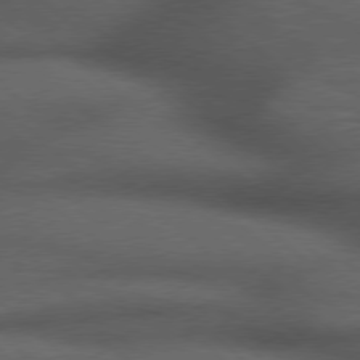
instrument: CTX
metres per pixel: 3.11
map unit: Hpe
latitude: 77.4426
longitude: -150.6679
